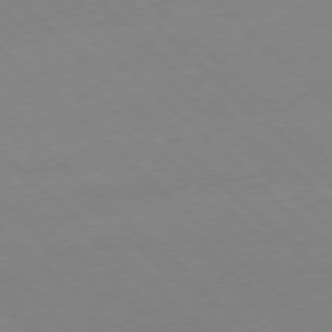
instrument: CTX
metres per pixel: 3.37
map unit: Hpe
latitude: -78.1605
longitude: 13.2187
